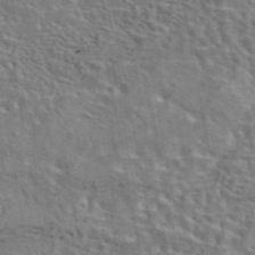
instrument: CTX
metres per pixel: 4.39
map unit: eAb
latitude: 43.7261
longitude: 113.5210
